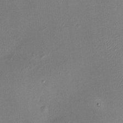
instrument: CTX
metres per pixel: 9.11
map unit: HNhu
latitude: 7.6694
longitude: 0.0472
